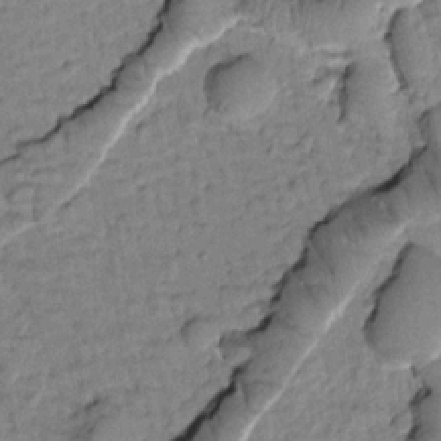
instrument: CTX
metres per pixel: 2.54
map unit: Htu
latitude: -2.3306
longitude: 172.9919
